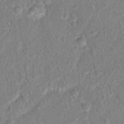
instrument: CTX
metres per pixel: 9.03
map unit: Hto
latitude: 16.5546
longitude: -41.6315
